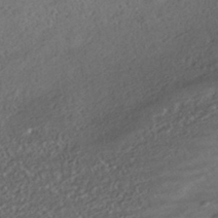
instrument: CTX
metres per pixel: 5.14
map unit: HNhu
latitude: -42.1227
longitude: 103.7667
